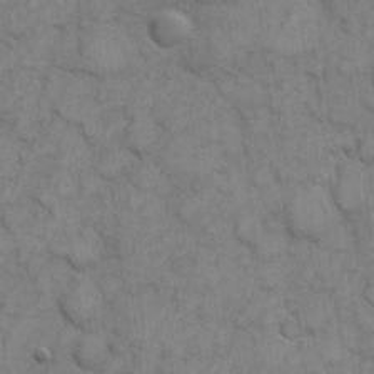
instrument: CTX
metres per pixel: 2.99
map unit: eHh
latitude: 6.4790
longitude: -65.2726
